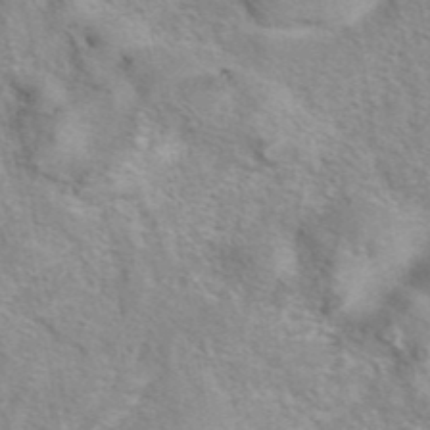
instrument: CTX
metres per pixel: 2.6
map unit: eAb
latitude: 42.0822
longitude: 107.4644
